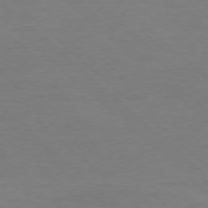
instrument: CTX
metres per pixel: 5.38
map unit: Ap
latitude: -77.8044
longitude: -98.7813
